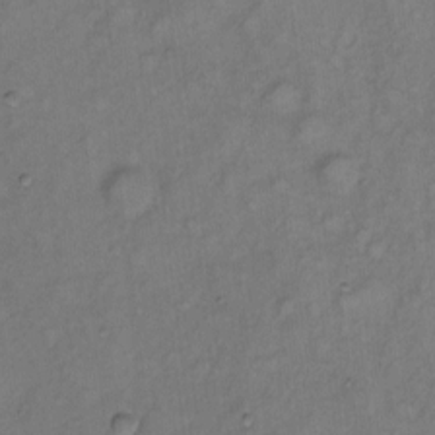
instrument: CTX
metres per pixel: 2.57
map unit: Hto
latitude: 5.5560
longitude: -61.1214
